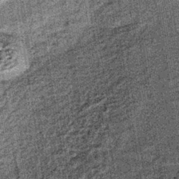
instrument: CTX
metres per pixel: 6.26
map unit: lHb
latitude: -37.6721
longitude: 64.6519
